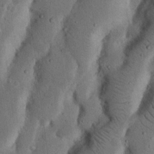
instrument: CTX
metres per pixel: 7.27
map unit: Nhu
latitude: 18.3089
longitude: -74.9892
